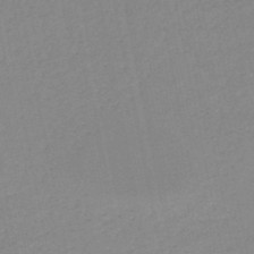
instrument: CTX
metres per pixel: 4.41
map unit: HNb
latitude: -51.4265
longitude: -50.8758
